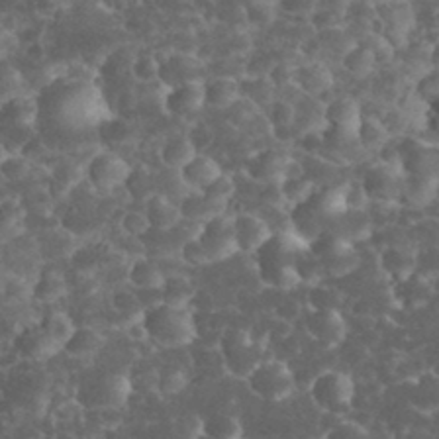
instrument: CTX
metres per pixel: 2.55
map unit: eHh
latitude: 33.2537
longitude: -63.9528
